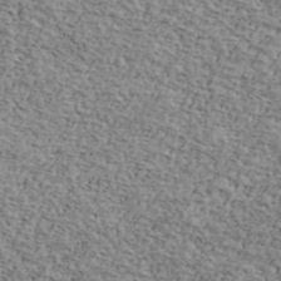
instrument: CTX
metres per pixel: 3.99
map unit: Ave
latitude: 41.3859
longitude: -109.5182
